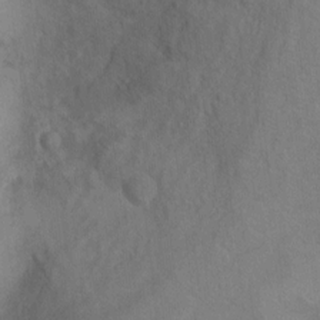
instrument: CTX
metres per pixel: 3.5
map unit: Hto
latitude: 7.7072
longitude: -37.7639
